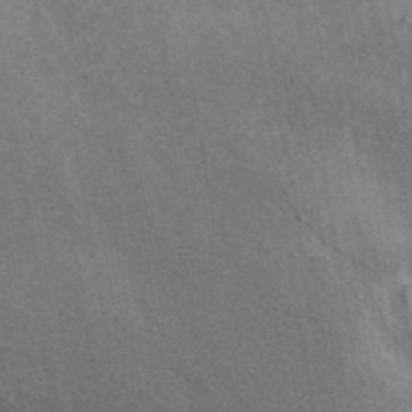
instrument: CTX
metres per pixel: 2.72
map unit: ANa
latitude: 45.4615
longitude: 46.8408
